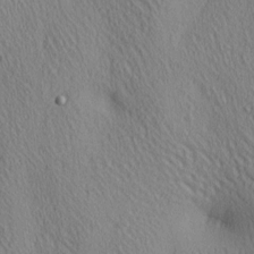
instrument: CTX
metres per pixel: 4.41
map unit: lAa
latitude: 4.7435
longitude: -117.2159
